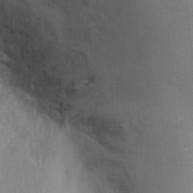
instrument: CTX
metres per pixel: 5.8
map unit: Ht
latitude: -2.3306
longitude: -14.7247
